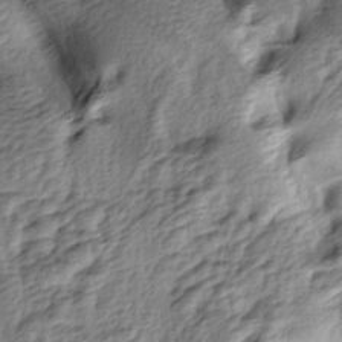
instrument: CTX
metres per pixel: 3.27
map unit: lAa
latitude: -4.9541
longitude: -123.2537
